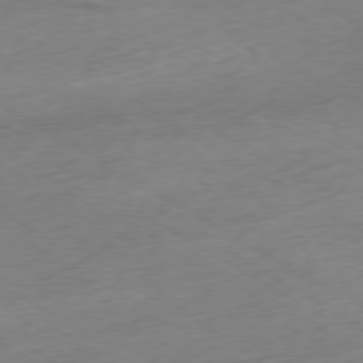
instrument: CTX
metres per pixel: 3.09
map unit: Ap
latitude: -78.8786
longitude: -57.5182
